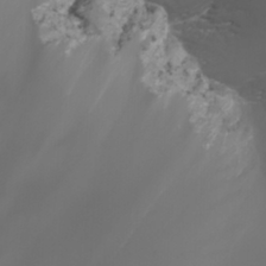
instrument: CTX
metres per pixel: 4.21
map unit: Nhu
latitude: -7.7855
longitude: -76.1766
